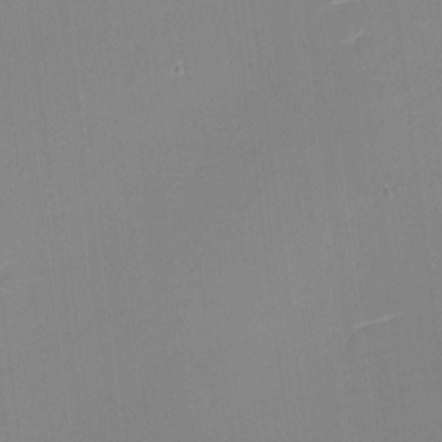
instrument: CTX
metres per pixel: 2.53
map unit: eHh
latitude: -2.5195
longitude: -80.2333
